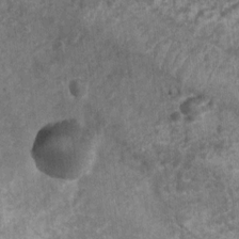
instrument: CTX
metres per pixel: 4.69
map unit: Nhu
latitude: 6.7624
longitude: -20.3278
